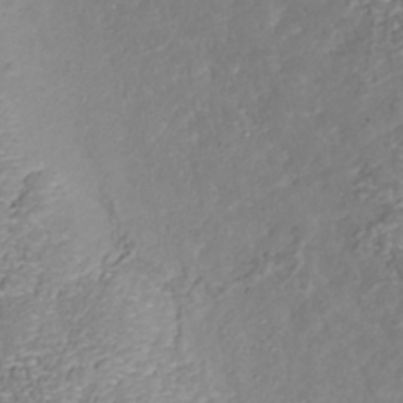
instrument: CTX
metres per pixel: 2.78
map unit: Nhu
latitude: -38.7652
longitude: -85.7261
